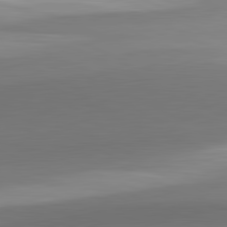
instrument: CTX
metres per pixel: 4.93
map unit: lApd
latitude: 82.0633
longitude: 144.4629
